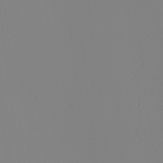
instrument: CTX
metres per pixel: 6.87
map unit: Nhu
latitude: -6.3306
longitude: -94.9703
